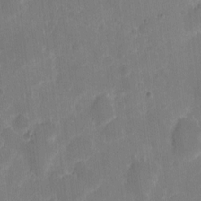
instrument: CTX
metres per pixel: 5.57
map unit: eHh
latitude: 5.4804
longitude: -66.1955
